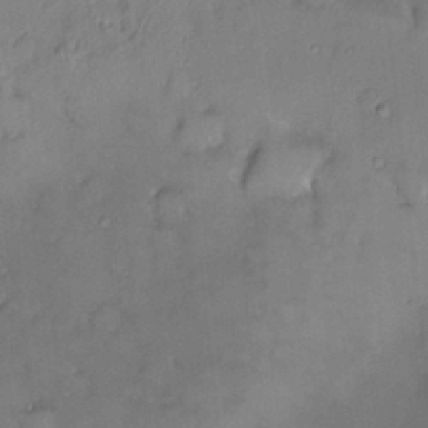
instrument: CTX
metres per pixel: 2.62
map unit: HNhu
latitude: 2.3467
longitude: 8.8975
